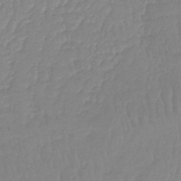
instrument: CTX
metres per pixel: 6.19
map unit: lHb
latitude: -40.5007
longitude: 67.4454
